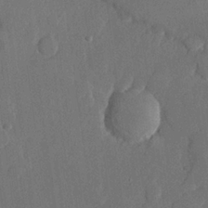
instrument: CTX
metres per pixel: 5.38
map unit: lHvf
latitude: 22.8191
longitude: 145.3510
